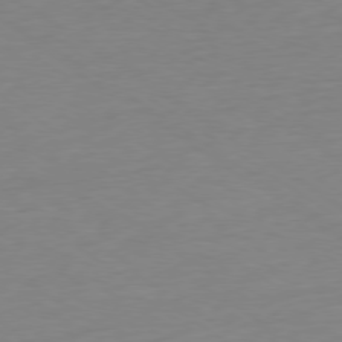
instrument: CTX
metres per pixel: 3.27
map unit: Ap
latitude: -78.5762
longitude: -59.1403
